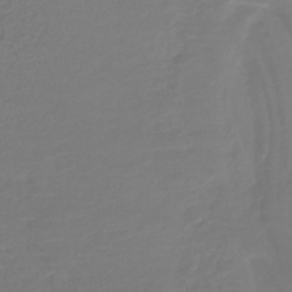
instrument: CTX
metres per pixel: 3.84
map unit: lHb
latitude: -41.8044
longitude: 68.3684
